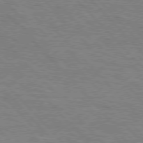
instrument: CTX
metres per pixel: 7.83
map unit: Hpe
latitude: 76.7246
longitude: -161.2348
